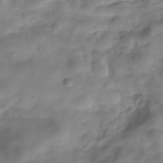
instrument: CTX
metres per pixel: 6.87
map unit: Hve
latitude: -30.2172
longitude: 94.1605
